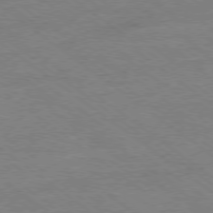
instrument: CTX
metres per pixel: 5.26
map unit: Ap
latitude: -79.2565
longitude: -83.5560
